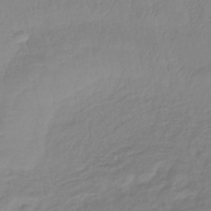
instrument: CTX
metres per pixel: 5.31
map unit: lHb
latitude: -40.7841
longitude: 76.6330
